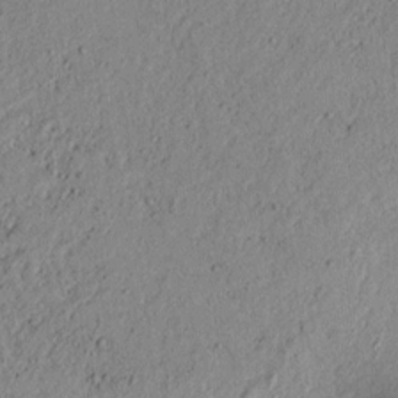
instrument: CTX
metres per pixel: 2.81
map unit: lAvf
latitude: 6.1389
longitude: 167.5777
